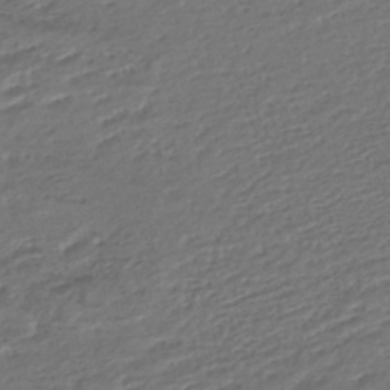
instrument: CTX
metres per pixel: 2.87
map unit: HNhu
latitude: -45.8611
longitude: 101.3320
